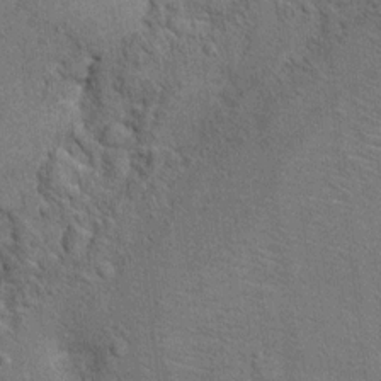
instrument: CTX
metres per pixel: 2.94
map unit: Hto
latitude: 11.4049
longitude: -37.2915
